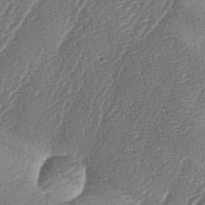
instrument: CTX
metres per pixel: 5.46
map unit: lAa
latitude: -4.7085
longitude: -129.4993
